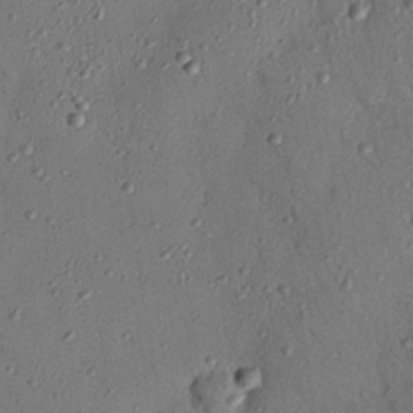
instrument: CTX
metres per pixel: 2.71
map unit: Nhu
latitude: 25.1970
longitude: -73.5560
